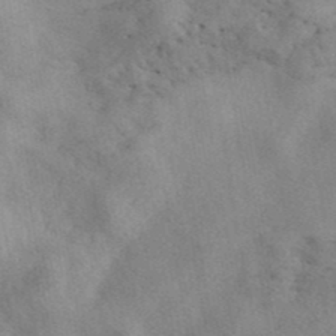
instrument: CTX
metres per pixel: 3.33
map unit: eAb
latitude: 41.0080
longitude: 108.3873
